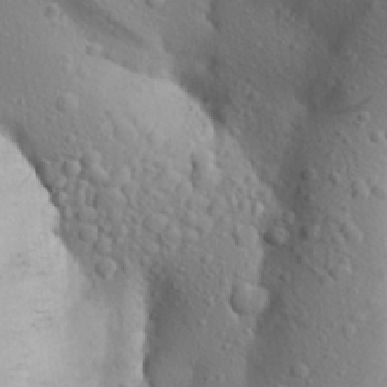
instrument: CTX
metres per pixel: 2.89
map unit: Aa
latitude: 24.4601
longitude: -148.0255
